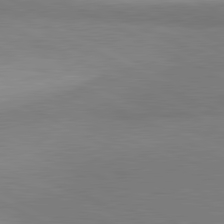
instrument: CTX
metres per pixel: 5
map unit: lApd
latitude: 81.0458
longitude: 157.7477
